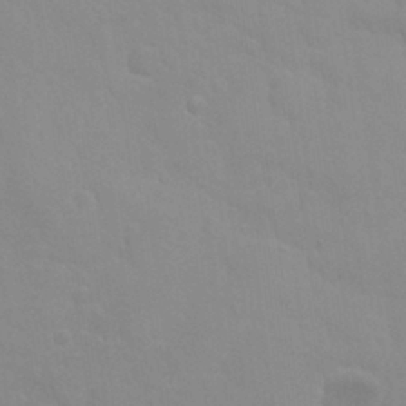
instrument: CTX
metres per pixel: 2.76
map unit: Nhu
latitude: 27.8772
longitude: -54.5168
